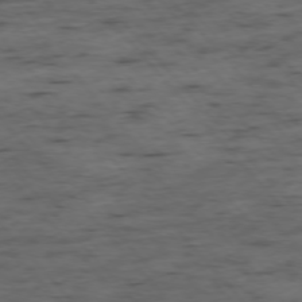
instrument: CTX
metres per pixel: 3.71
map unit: Ap
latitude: -76.1606
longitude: -90.1200
